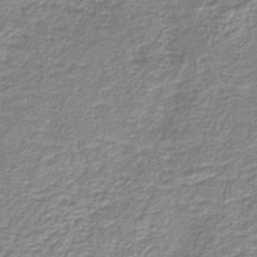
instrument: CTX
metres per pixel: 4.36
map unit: HNb
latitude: -40.5574
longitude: 51.3887
